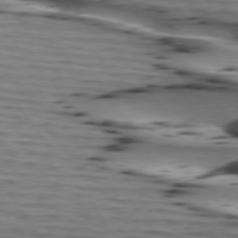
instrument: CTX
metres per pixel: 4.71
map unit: lApd
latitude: 74.7624
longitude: -71.5560
